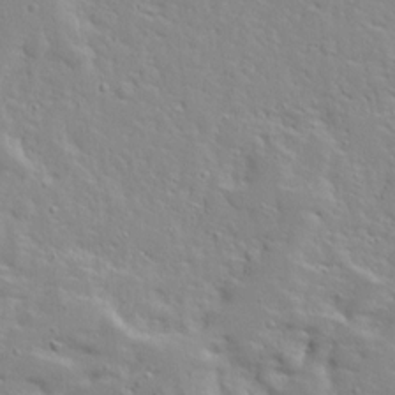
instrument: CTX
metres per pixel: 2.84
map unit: Ave
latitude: 12.7624
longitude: -137.5182
